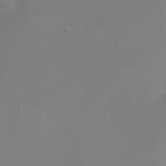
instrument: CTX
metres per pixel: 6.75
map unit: Nhe
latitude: -20.2739
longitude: 144.0850
